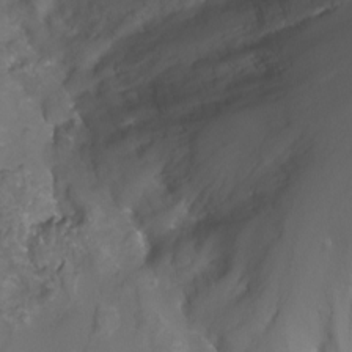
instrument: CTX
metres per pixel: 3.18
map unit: Nhu
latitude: -13.9745
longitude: -61.3481
